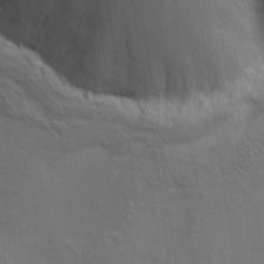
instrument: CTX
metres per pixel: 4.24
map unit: eHh
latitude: 3.8205
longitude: -78.8947
